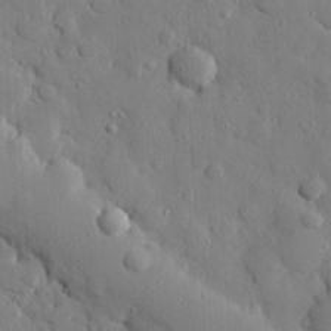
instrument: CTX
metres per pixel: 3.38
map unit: eHh
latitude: 27.3671
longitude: -78.6491
